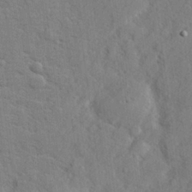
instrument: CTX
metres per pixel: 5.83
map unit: lHvf
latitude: 24.8569
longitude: 142.7652
